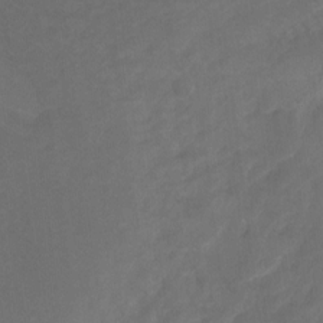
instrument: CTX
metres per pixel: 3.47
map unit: Ht
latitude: -10.7463
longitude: -35.2537
